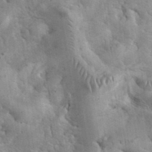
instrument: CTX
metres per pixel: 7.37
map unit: eHh
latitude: 35.3670
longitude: -68.2145
